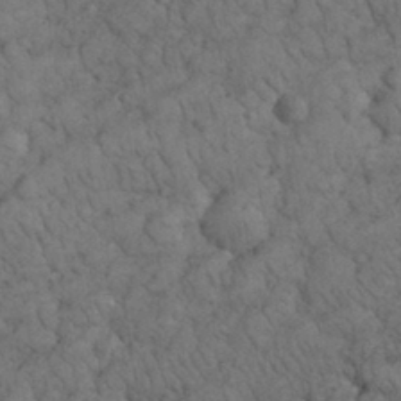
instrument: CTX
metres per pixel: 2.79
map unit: eHh
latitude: 33.2159
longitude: -67.1403
